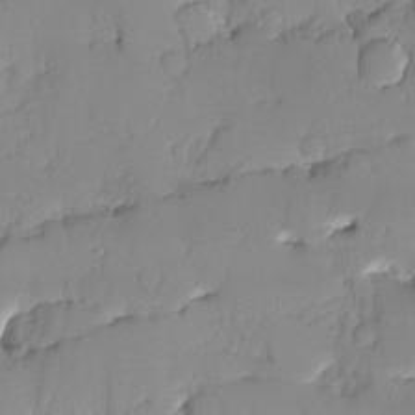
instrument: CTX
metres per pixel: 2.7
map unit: Ave
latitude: -9.4832
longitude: -116.9703
